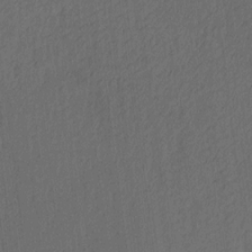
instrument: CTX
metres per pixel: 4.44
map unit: Ave
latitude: 13.4993
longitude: -106.6302
